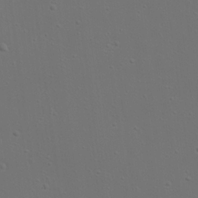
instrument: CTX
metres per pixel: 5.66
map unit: eHh
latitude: 23.3293
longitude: -69.5938
